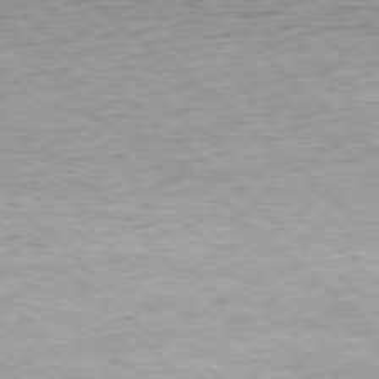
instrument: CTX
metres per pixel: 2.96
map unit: Ap
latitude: -78.1794
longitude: -97.8205
